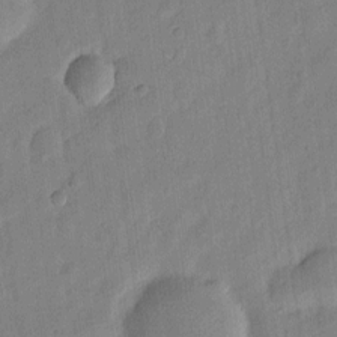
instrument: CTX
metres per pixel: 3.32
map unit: eHh
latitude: 6.6868
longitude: -71.0269
